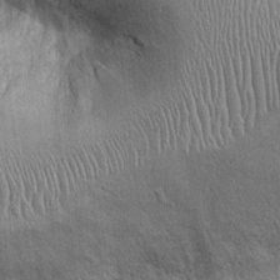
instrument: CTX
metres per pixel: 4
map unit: Ht
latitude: -3.7855
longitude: -13.9717
